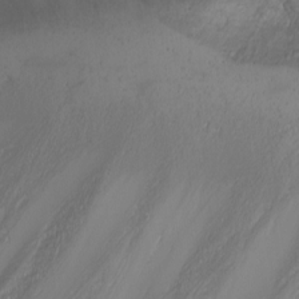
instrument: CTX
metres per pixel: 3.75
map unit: Nhu
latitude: -4.9163
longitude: -87.0080
